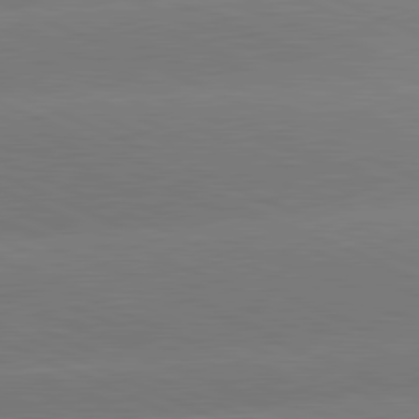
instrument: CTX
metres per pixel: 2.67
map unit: lApd
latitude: 81.4993
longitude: -155.7072
